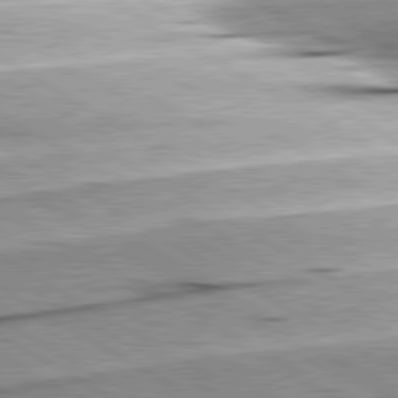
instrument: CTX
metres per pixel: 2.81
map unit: lApd
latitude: 80.3278
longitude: -156.4601
